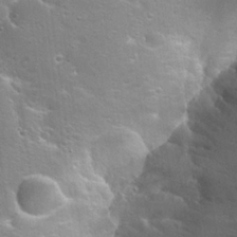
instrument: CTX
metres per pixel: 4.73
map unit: Hto
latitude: 25.6504
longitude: -45.1970
